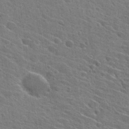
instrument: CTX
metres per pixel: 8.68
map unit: Hto
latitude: 27.4427
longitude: -45.4237
